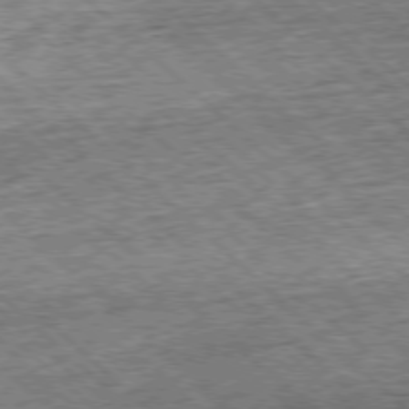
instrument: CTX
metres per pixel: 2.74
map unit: Hpe
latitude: -77.8044
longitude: 14.4062
